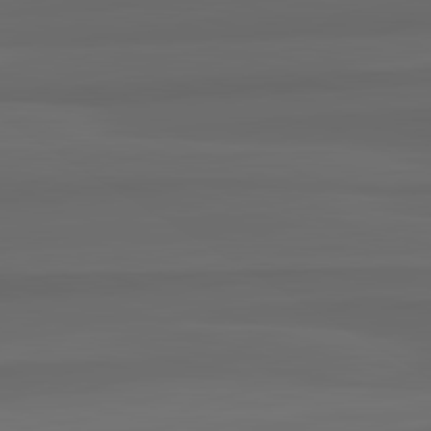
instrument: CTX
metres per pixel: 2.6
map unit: lApd
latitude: 82.8569
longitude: 159.5210
